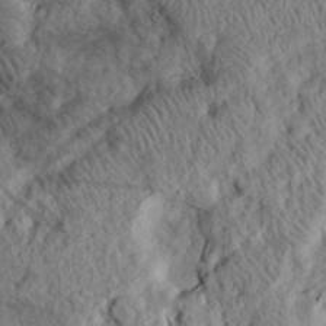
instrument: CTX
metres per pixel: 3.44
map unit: eHh
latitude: 30.1956
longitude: -72.6302
